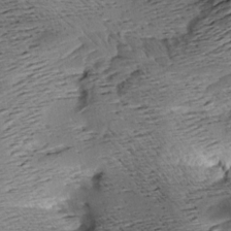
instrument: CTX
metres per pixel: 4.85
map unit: Aa
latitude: 8.3656
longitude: -141.6693
